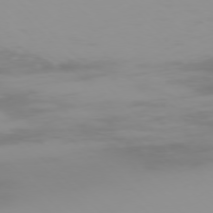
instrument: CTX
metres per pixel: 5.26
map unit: Ap
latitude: -76.5007
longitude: -75.2537
